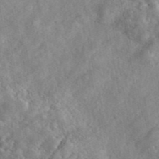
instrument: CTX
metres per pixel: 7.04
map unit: eAb
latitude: 45.0080
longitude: 128.7274
